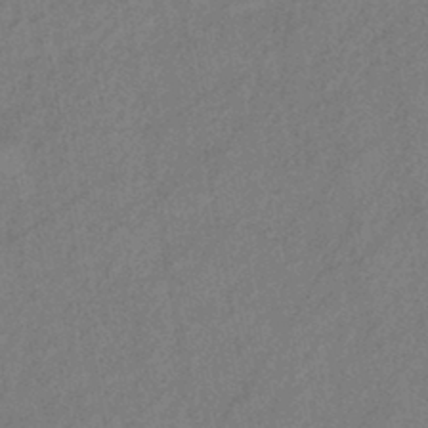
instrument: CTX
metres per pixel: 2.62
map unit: eHb
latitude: -42.4817
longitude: 84.3306
